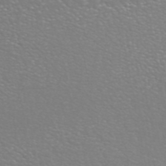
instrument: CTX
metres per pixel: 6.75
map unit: ANa
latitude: 44.6301
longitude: 27.4832
